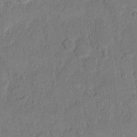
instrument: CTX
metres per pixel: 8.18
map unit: eHh
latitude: 11.2726
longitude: -64.7813
